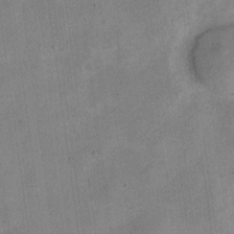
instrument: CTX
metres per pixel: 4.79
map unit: Nve
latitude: -24.2361
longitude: 106.5007
